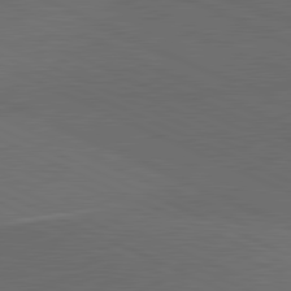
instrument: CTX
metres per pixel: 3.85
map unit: lApd
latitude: 81.6316
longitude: 148.4629
